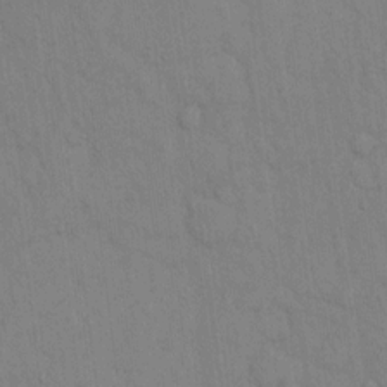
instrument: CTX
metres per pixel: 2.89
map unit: Hto
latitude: 13.3671
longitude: -61.2348
